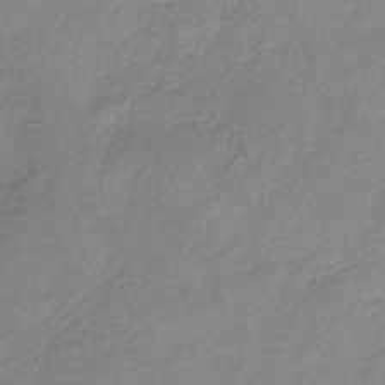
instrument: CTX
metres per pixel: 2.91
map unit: HNb
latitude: -33.4077
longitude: 59.7288
